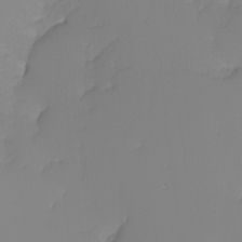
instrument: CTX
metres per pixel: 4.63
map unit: Nhu
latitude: -4.5007
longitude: -93.5371
